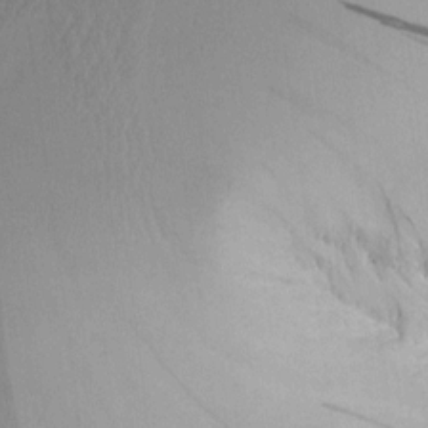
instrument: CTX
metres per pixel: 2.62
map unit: Aa
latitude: 11.3293
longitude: -127.0081
